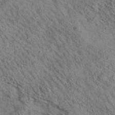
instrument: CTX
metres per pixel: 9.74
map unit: eAb
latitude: 35.9717
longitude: 109.4832
